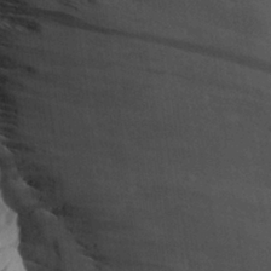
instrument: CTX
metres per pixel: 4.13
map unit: Aa
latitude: 27.7639
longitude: -134.4790
